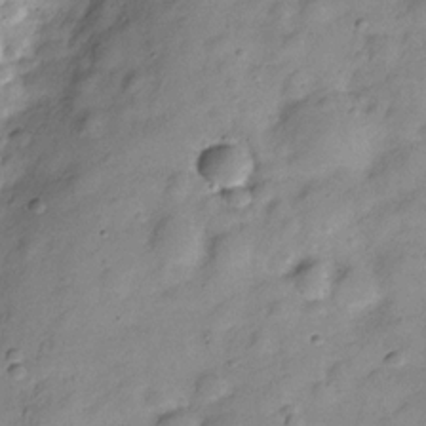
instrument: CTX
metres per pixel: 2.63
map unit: Hve
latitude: -28.7652
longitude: 93.1242
